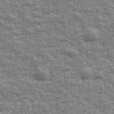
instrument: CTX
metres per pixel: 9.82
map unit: Ave
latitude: 42.3845
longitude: -112.3656
